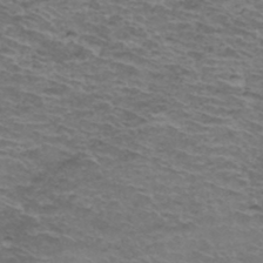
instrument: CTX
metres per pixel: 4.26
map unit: Hto
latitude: 37.6883
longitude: -42.1200
